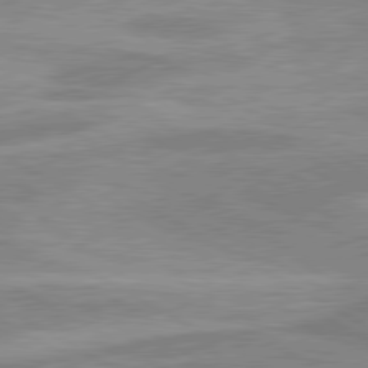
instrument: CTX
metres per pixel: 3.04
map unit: lApd
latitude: 80.1578
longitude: -173.7071
